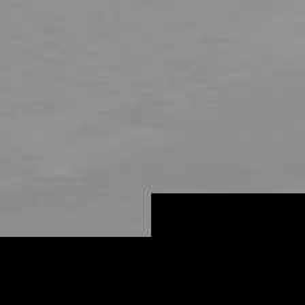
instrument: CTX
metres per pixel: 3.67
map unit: Ap
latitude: -74.7086
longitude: -81.6694
